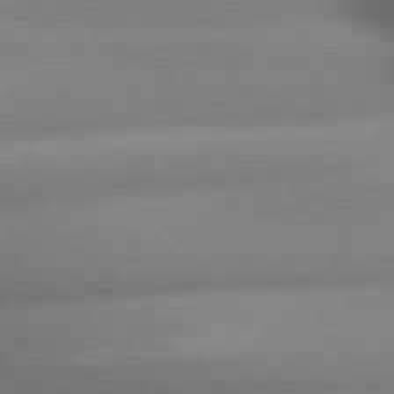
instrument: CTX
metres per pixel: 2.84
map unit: lApd
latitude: 79.8395
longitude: -163.8584
